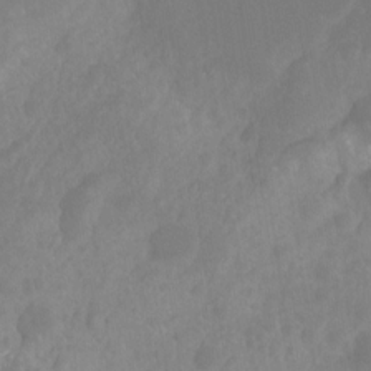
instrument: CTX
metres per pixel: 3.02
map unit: Hto
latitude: -8.7085
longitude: -46.5924
